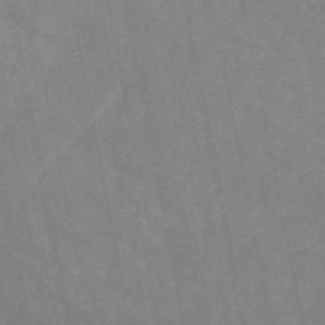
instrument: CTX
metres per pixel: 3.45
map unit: ANa
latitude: 45.7260
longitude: 26.2172
